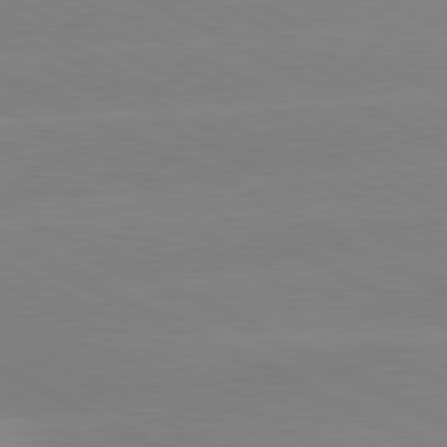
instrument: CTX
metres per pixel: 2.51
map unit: lApd
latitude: 80.7813
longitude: -154.4034
